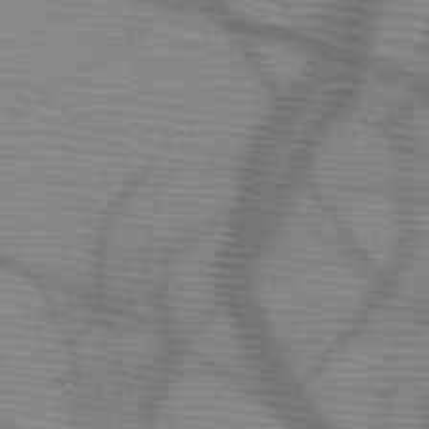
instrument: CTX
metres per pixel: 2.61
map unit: HNb
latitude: -46.5007
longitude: -41.3481
